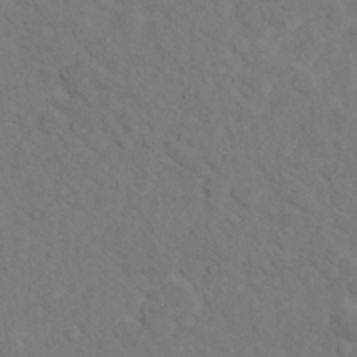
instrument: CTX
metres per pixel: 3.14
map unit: Hto
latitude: 12.5735
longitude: -37.2537
